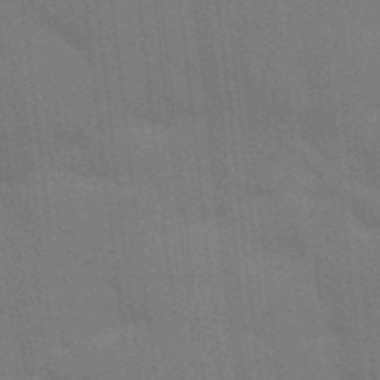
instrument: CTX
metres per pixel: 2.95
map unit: Aa
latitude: 33.4993
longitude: -143.4049
